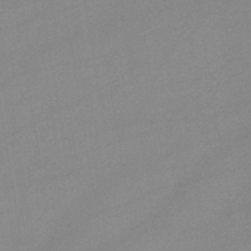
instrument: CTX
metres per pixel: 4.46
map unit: lHb
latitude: -44.5385
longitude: 67.5021
